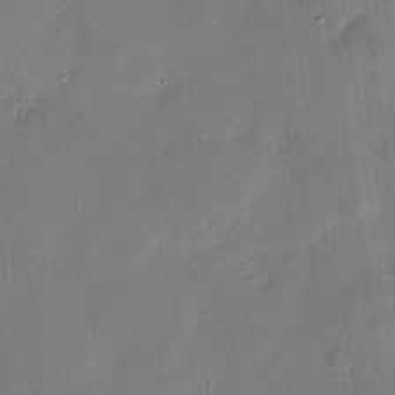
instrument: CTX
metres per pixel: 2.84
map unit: Nhu
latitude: -28.6330
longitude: -75.2726
